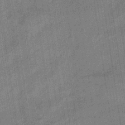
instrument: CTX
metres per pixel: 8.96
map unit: lHb
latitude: -33.6911
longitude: 65.7100
